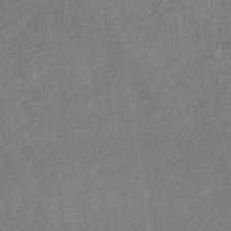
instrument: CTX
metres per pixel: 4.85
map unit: eHb
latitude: -36.3117
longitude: 78.5762
